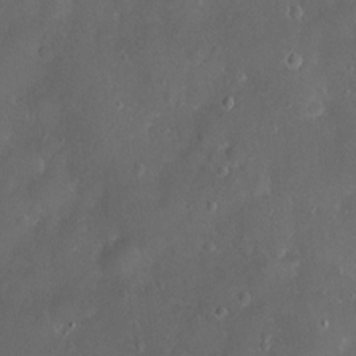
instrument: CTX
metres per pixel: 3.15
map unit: Hve
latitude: -11.3510
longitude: 174.8219
